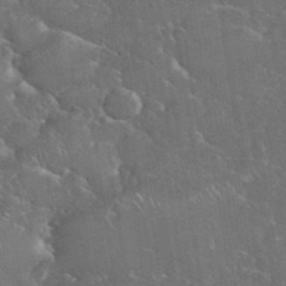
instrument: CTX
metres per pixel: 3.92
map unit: eHh
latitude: 36.9325
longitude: -61.6694
